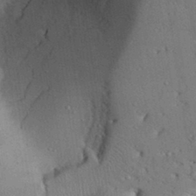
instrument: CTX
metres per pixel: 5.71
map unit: Aa
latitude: 31.9151
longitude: -144.5357
